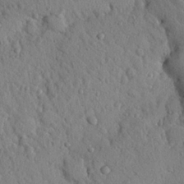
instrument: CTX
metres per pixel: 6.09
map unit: Nhu
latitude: 22.3467
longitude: -76.3089
